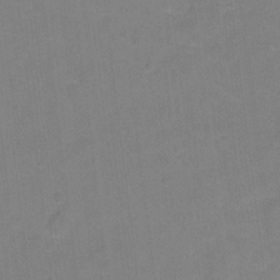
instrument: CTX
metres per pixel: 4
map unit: Hto
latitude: -5.2565
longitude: -35.7638
